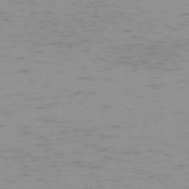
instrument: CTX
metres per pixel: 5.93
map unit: Hpe
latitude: -74.2740
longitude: 7.2187
